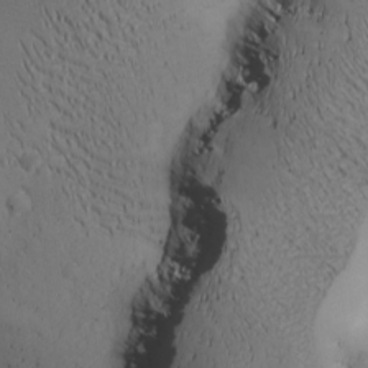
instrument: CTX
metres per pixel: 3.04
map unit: Ave
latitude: -7.8422
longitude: -119.4048
